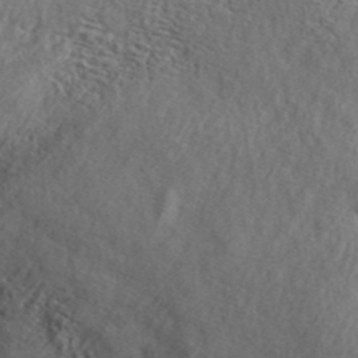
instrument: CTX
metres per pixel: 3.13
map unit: ANa
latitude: 42.4034
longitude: 53.4454
